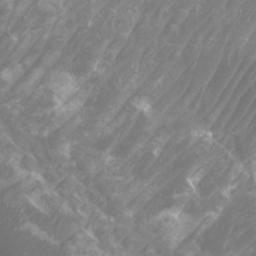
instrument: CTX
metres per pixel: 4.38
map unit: Htu
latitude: 2.4979
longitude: -20.4223
